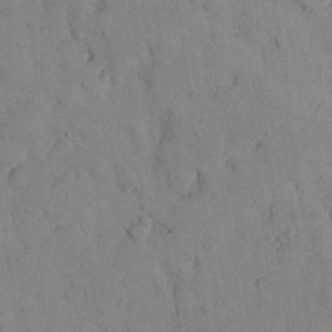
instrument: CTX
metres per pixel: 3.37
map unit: Nhu
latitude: 28.2522
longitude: -71.8016
